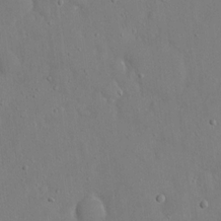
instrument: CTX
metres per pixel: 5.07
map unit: eHh
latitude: 16.6868
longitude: -71.1403
